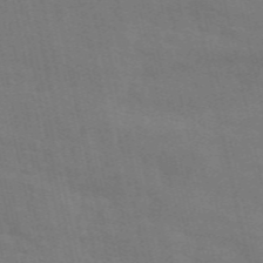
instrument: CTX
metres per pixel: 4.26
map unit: ANa
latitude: 50.1388
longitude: -79.7828
